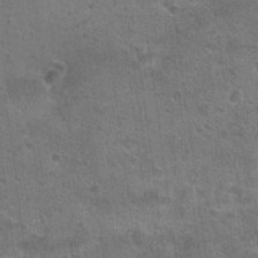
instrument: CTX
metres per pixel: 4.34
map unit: Hto
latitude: 23.2726
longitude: -48.3278
